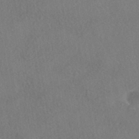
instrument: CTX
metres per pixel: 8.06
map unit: HNhu
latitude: -40.3117
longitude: 102.3684
